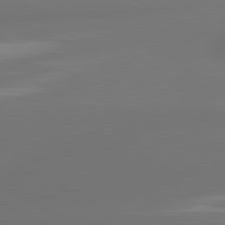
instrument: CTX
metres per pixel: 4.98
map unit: lApd
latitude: 81.2537
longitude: -164.3089
